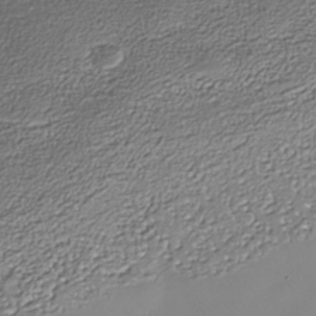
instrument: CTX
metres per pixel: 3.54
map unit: Nhe
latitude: -37.8800
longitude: -89.2915
